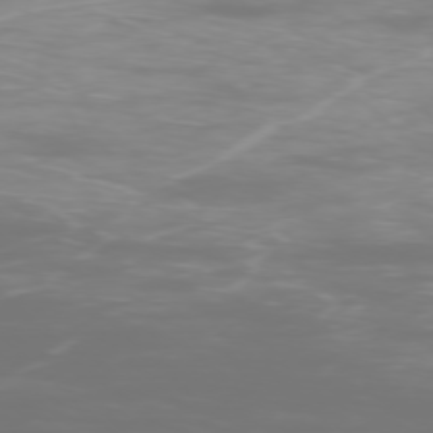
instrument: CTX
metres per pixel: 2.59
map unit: Ap
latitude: -76.7274
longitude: -81.4993
